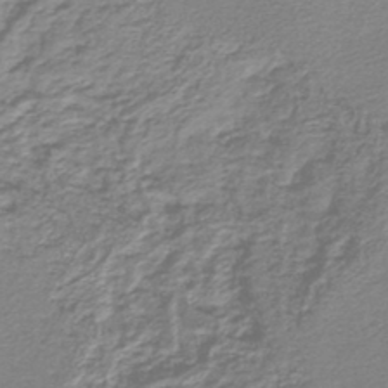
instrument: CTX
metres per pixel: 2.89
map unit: lHb
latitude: -44.9731
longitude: 76.7652
